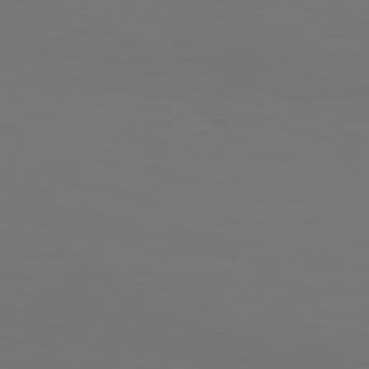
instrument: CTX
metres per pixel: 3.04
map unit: Hpe
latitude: 77.3481
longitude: -134.6112
